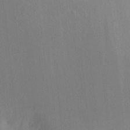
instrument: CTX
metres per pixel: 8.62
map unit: Aa
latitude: 22.8191
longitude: -139.0458
